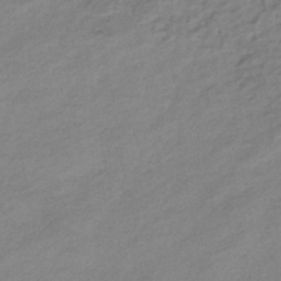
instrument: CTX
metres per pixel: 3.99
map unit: eHb
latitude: -39.9745
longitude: 82.5763
